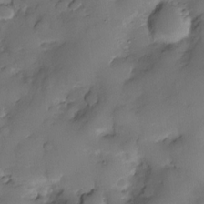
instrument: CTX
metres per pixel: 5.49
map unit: eHh
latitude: -23.6911
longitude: 15.4077
